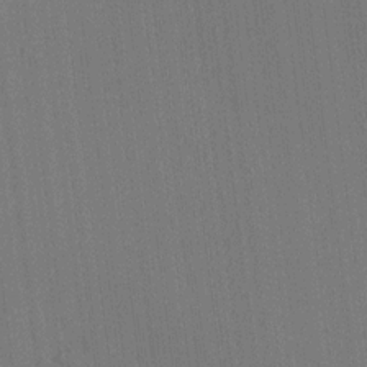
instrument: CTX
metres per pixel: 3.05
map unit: HNhu
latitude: 8.8569
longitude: 15.9367
